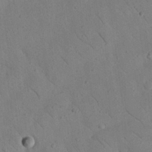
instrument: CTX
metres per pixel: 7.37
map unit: Nhu
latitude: 23.1214
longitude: -74.6113
